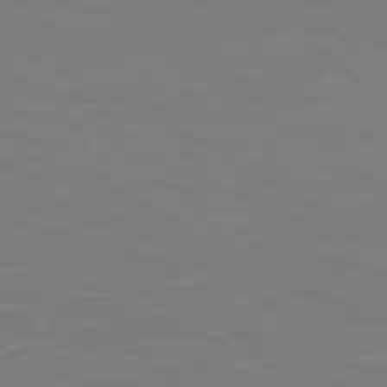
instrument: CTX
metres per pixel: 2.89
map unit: Hpe
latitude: 73.2537
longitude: -126.7624
